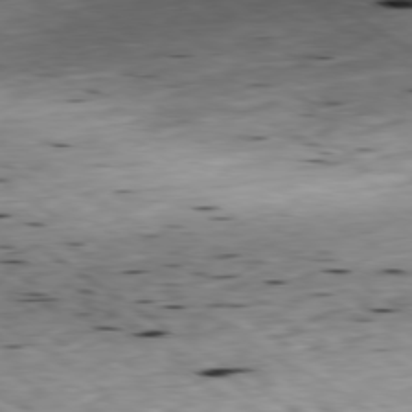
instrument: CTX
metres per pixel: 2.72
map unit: Ap
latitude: -79.6533
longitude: -91.2159
